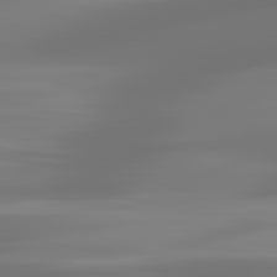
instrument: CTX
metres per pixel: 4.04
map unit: lApd
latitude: 83.1592
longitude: -130.4790
